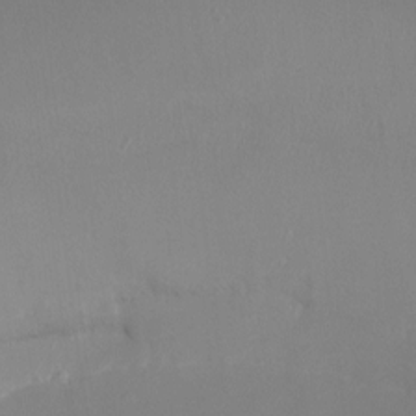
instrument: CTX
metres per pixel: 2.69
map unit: Ht
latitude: -8.5574
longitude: -31.7828
